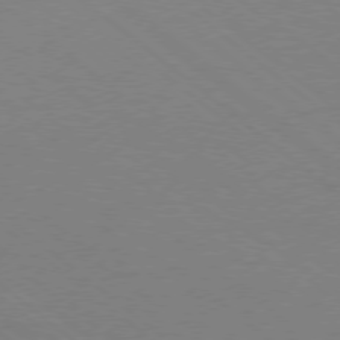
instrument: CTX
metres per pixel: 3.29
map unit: Ap
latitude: -78.7841
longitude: -55.0836
